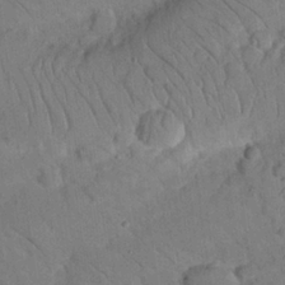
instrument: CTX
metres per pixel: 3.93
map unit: Nhu
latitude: 23.9339
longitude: -73.8017
